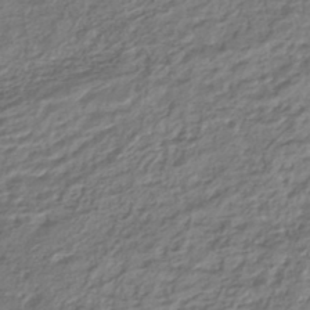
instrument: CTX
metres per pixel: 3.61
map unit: HNhu
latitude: -44.2551
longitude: 102.8597
